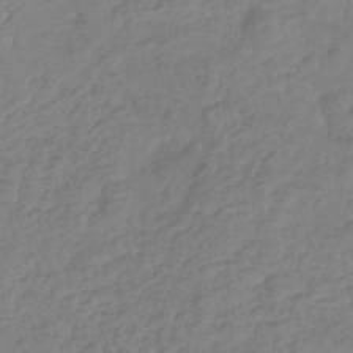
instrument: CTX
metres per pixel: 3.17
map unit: eHb
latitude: -31.9745
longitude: 73.4265
